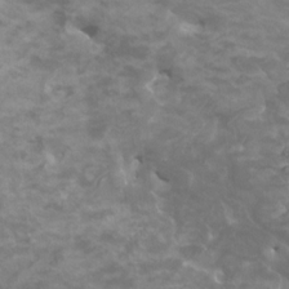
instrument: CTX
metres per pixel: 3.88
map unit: HNhu
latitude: 2.3089
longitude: -1.1025
